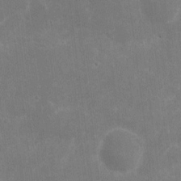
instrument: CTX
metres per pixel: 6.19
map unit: eHh
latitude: 8.8569
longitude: -71.7261
